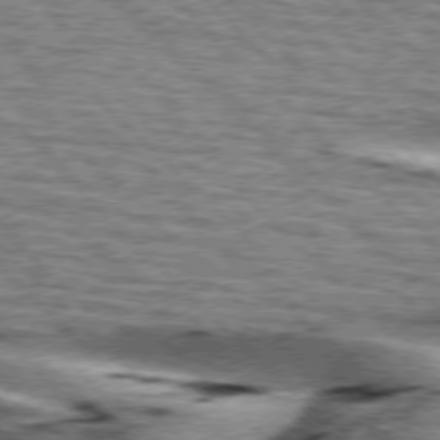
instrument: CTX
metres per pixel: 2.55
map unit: lApd
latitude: 76.0822
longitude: -79.6316
